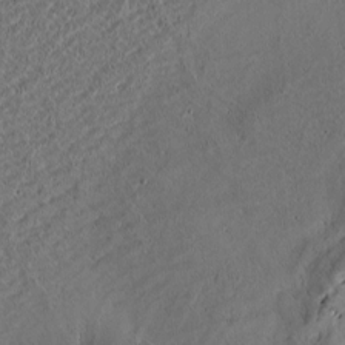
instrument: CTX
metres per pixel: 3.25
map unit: Htu
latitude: -2.4628
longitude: 167.3132
